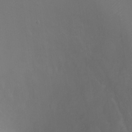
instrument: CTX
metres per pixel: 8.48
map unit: Ht
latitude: -0.4062
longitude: -38.4034
